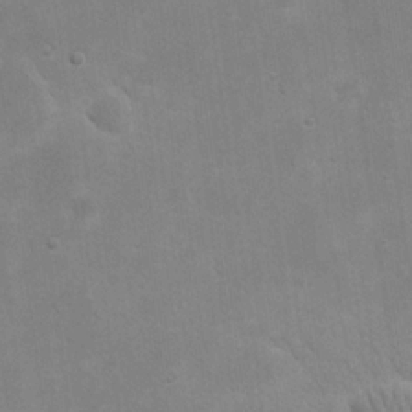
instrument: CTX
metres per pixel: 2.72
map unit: eHh
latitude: 20.3845
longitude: -69.6694
